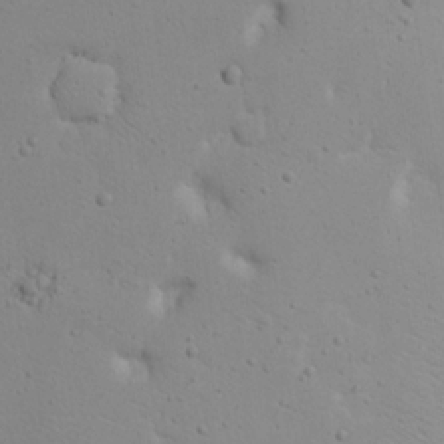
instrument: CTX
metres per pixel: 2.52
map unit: eHh
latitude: 17.1403
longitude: -71.8016
